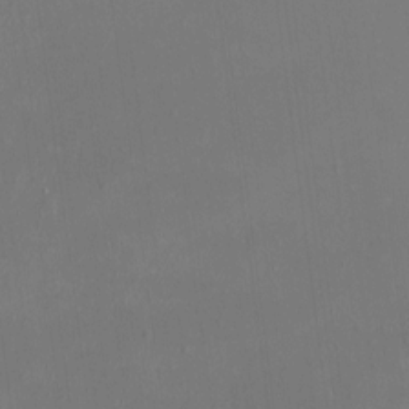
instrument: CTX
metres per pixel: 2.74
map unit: HNhu
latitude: 4.1200
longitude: 7.5966
